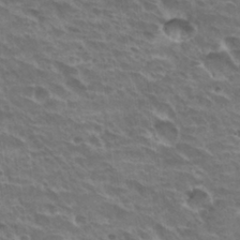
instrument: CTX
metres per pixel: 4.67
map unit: Hto
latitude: 30.7436
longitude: -41.8394
